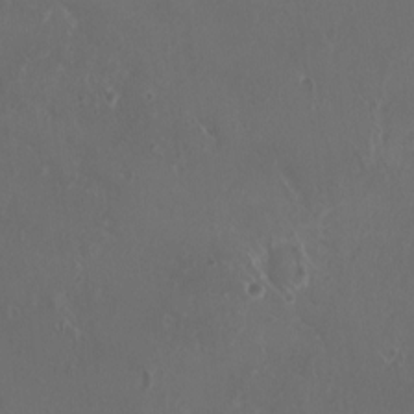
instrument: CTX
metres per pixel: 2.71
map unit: HNhu
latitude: 2.2333
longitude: 6.9353
